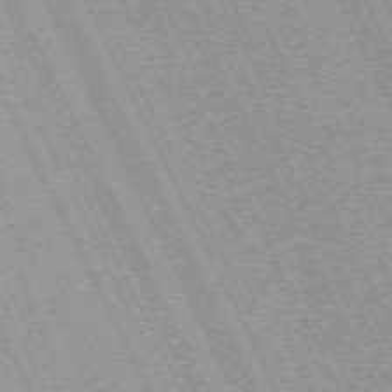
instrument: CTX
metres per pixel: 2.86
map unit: Hpe
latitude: -71.0109
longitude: 14.0094
